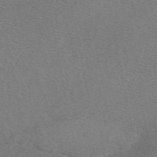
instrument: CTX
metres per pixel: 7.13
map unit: eAb
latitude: 48.6302
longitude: 107.8045
